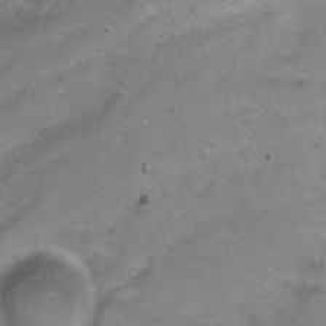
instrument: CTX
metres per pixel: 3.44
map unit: Ht
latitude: 0.4790
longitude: -45.6694
